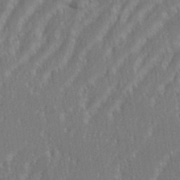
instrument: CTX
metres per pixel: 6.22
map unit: eHh
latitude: 35.0647
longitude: -133.4993
